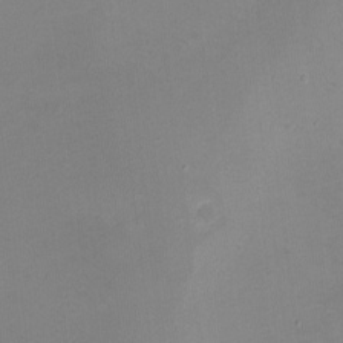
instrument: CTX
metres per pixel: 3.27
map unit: eHh
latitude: -4.6518
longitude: -78.3468
